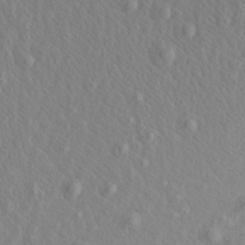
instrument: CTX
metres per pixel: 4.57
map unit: Aa
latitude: 20.2901
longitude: -143.4049
